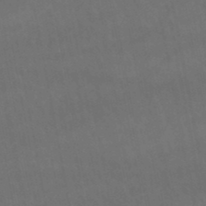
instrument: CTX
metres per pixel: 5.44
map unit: lHb
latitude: -47.8611
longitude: 73.7855
